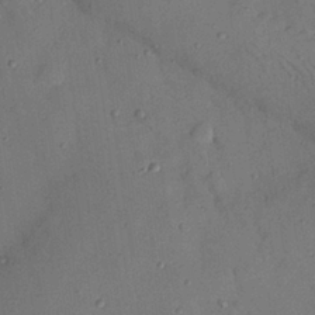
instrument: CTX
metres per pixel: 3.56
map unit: Nhu
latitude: 25.4237
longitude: -73.4238
